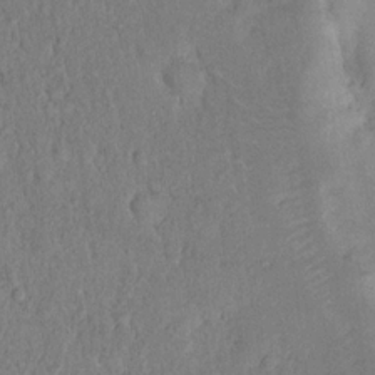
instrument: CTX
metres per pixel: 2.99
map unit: eHh
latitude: 18.4790
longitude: -62.4979
